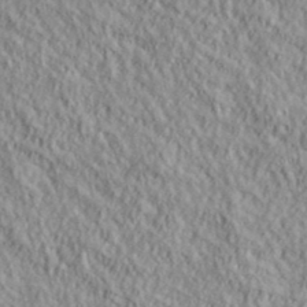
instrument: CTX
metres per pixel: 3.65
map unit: lHvf
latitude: 39.2537
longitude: -89.8962
